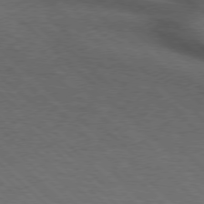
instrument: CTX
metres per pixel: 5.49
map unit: lApd
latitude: 75.7072
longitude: -84.4223
